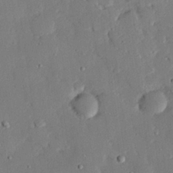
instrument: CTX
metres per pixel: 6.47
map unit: eHh
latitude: 27.0648
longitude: -80.9325
